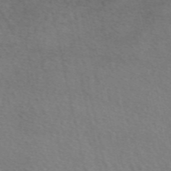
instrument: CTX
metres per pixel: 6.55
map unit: eAb
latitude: 50.5167
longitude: 106.2740
